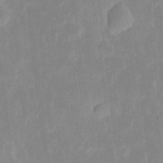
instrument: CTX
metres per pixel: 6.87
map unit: eHh
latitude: 6.6301
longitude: -69.7261
